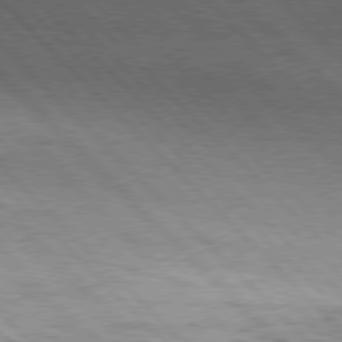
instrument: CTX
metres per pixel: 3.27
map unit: Hpe
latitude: 77.2726
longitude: -126.7624
